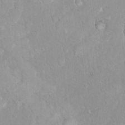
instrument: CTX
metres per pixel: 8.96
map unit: Ht
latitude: 3.9906
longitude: -27.9528
